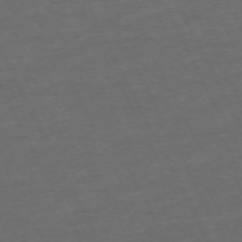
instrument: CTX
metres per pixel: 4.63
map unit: Hpe
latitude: -71.1620
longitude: 15.4644
